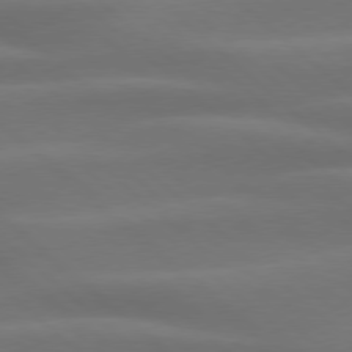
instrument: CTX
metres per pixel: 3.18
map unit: Hpe
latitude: 77.9150
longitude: -126.1389
